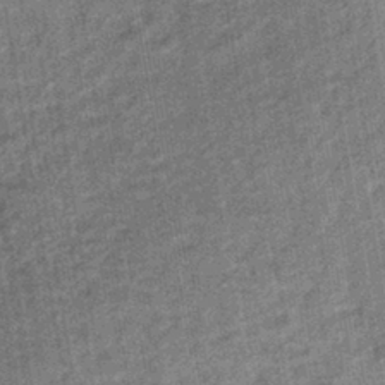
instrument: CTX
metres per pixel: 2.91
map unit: HNhu
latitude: -41.5021
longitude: 91.1431
